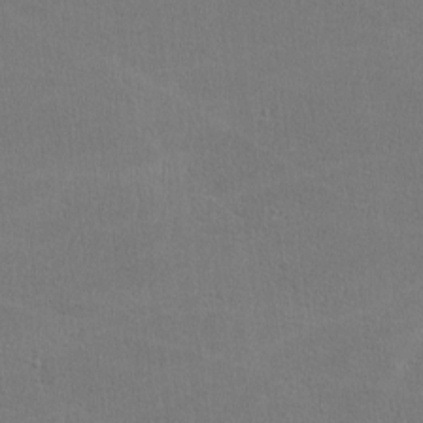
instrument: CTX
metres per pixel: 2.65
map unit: lHvf
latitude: -11.7289
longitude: -101.2159
